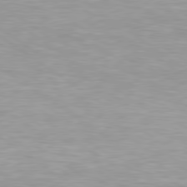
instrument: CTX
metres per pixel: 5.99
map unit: Hpe
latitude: 79.2915
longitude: -129.9906
